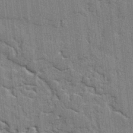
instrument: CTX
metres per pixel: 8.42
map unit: lAvf
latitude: -1.6722
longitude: -107.7828
